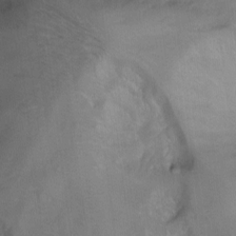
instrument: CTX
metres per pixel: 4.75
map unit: Ht
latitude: 0.1766
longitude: -37.6694
